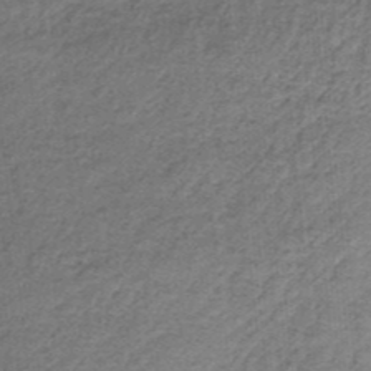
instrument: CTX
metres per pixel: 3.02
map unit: lHb
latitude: -36.2928
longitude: 60.8408
